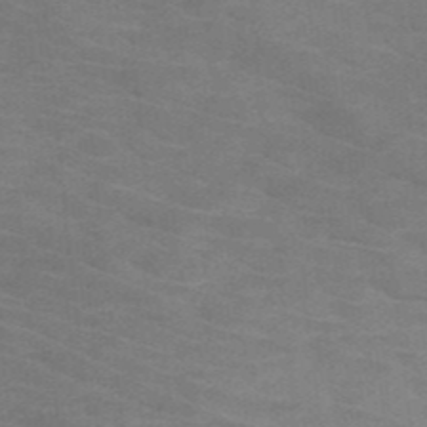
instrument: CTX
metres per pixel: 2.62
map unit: HNb
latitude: -47.1053
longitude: -45.5938
